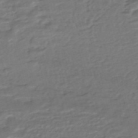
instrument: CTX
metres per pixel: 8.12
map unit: HNhu
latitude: -45.5777
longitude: 104.8219
